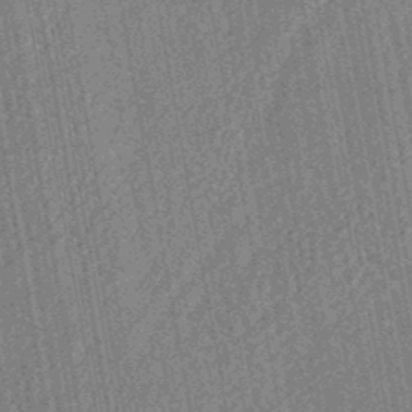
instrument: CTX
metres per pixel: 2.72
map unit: HNhu
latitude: -43.9367
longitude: 92.0283
